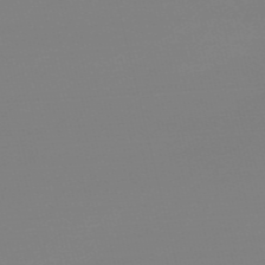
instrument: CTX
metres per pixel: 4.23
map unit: Nve
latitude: -57.2754
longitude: 62.3306
